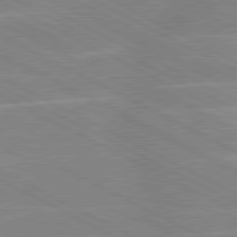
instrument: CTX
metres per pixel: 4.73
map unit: lApd
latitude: 80.5735
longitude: -125.0647
